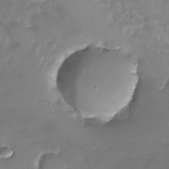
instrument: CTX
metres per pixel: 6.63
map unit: Nhu
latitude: -28.1606
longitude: -58.5735
